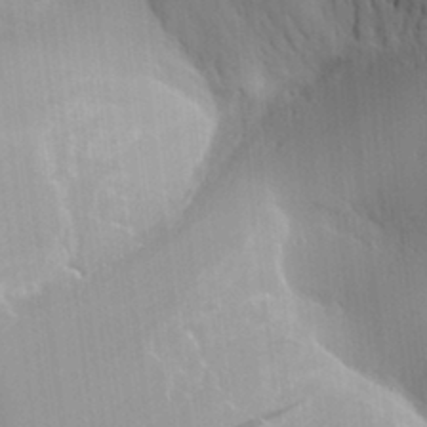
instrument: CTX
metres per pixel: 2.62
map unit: Aa
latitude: 31.3860
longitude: -140.7057
